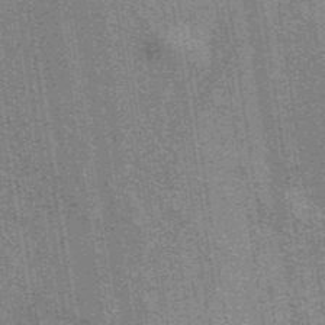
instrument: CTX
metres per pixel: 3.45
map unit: eAb
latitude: 40.6868
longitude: 107.0676
